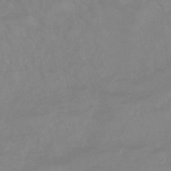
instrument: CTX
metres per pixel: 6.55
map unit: eHb
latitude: -44.5196
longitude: 81.3510
